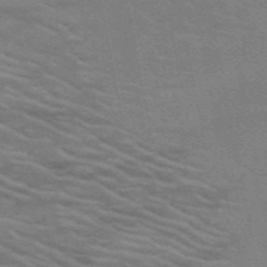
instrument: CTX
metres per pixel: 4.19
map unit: HNb
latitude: -53.3320
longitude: -45.5182
